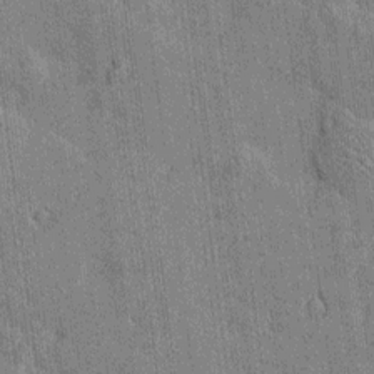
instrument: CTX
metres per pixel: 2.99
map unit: Htu
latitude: -8.4818
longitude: 176.6330
